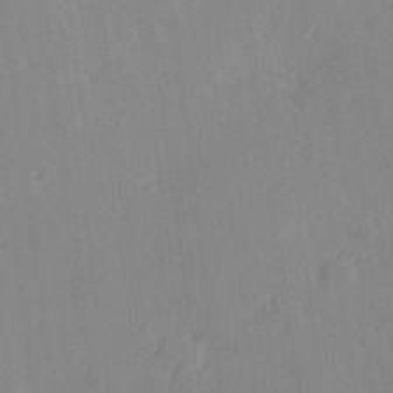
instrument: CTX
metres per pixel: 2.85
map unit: Hve
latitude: 26.9892
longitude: 145.3132
